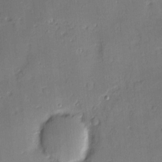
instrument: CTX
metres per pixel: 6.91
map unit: Nve
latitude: -8.8408
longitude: 175.1998
